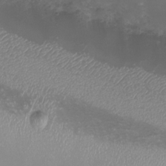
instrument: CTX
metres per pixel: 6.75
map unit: eHh
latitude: -6.6896
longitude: -78.4790
